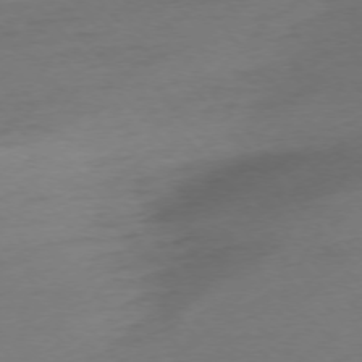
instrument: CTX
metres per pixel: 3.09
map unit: Ap
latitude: -75.7100
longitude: -71.2159
